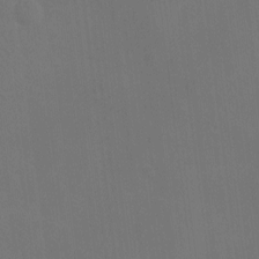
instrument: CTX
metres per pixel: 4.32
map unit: eHh
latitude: -8.0661
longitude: -69.0647
